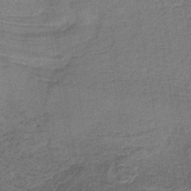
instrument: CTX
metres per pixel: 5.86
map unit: lHb
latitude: -40.7274
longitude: 59.4832
